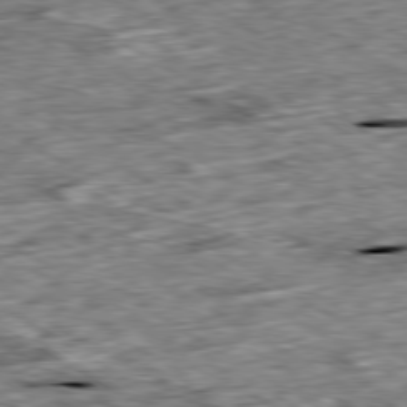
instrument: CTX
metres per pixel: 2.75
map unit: Ap
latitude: -80.0094
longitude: -89.8017
